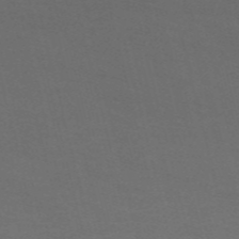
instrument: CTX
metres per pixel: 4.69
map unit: HNb
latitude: -54.7652
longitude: -35.8394
